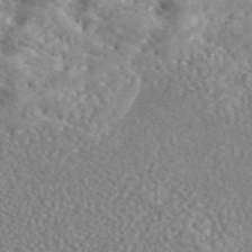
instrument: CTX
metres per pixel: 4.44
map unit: eAb
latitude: 45.5182
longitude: 128.5007
